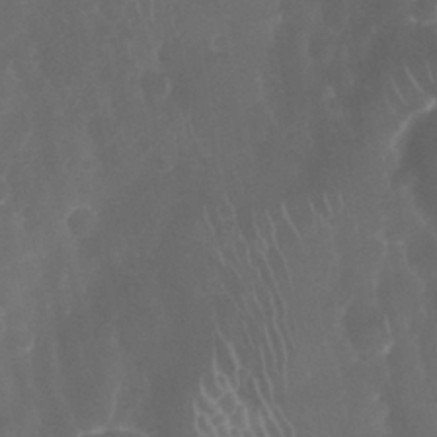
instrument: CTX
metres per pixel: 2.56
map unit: Nhu
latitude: 27.7639
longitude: -63.4994
